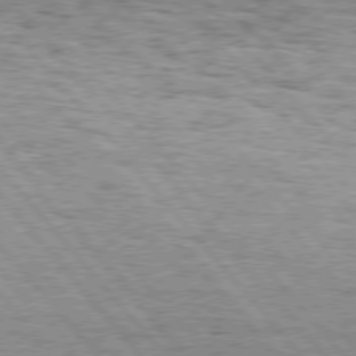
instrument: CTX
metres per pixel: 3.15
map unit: Hpe
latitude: 75.8772
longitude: -153.9339
